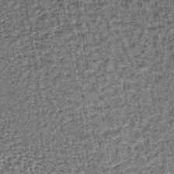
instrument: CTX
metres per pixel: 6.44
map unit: lHb
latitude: -37.4643
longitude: 64.3495
